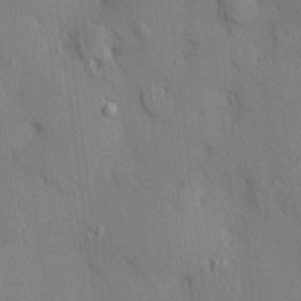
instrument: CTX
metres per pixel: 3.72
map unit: HNhu
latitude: 13.0081
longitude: 10.2740
